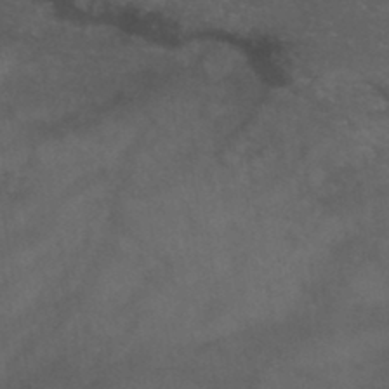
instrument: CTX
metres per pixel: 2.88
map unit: HNb
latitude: -44.7841
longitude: -37.3293
